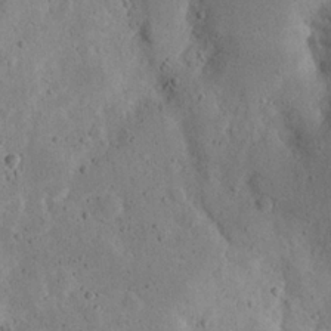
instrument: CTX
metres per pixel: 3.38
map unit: eHh
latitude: 23.8205
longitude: -68.0633
